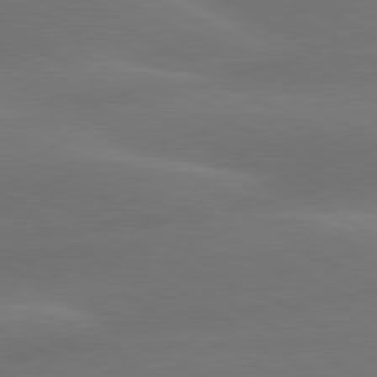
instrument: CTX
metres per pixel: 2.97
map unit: lApd
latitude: 79.8017
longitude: -89.0459
